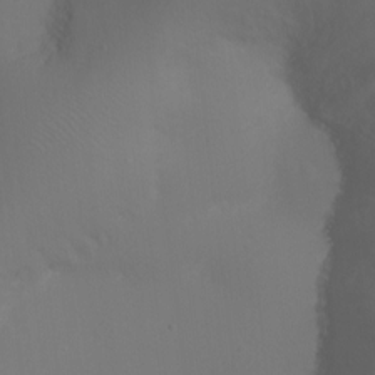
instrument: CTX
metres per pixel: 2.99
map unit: Ht
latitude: -16.7464
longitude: -41.1025
